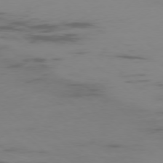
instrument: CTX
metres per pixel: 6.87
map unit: Ap
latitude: -77.0864
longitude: -66.8380
